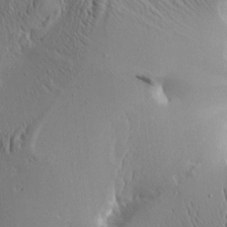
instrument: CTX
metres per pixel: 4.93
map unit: Aa
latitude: 9.5938
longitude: -130.1578
